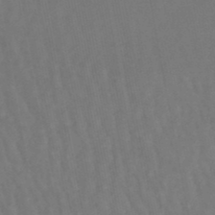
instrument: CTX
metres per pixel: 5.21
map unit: lHb
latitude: -47.2376
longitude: 75.2376
